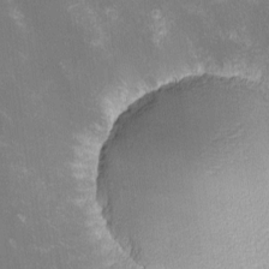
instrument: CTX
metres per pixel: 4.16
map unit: lHvf
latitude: -14.6141
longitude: -102.5923
